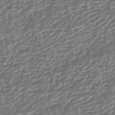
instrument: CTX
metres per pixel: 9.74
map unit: HNhu
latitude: -43.0108
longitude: 106.1606
